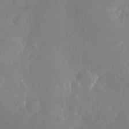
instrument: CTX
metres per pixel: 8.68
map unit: Nhu
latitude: -24.0094
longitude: -70.8947
